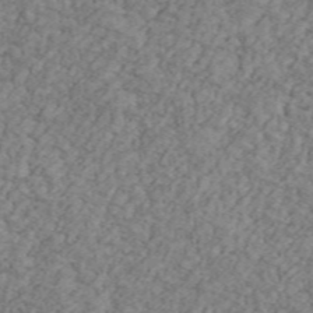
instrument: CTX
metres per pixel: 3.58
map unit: Ave
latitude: 41.7638
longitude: -110.4223
